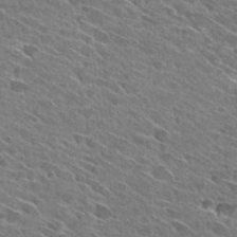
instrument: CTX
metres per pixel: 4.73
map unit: Hto
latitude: 28.9513
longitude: -43.2537
